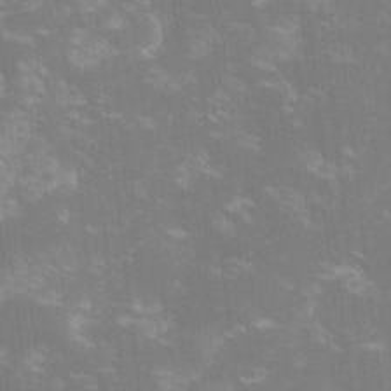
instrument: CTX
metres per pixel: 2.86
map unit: lHvf
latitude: -13.9745
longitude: -100.8191
